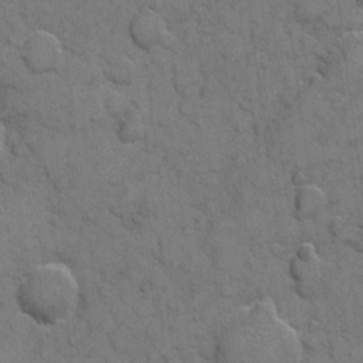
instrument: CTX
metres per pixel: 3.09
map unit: eHh
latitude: 6.1011
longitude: -64.8191
